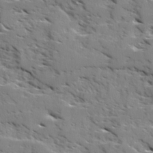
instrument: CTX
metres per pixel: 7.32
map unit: Ave
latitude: 16.9136
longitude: -129.6883
